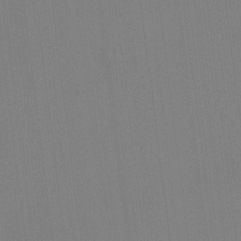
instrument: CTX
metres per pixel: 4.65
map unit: Hto
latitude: -12.5763
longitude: -40.3467
